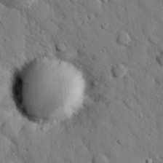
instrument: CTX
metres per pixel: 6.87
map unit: eHh
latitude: 26.8947
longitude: -78.9514
